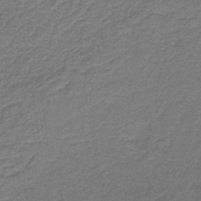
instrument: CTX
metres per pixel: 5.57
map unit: lHb
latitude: -38.2173
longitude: 56.9164
